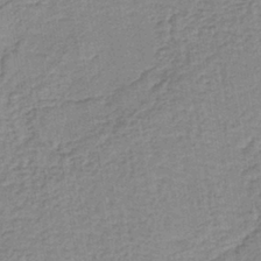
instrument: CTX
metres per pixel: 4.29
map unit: lHb
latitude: -40.0472
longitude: 60.5007
